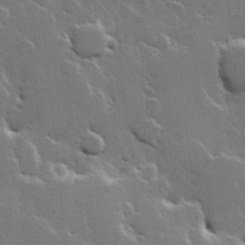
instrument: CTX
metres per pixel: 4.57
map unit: Hve
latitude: 22.8380
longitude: 149.3888
